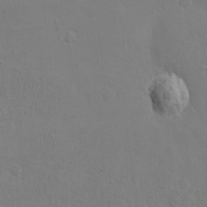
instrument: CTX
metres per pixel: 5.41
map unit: eHh
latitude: -3.2753
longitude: -74.5735
